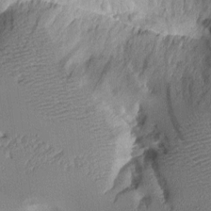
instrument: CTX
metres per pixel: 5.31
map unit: Aa
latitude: 11.3860
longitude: -126.7813
